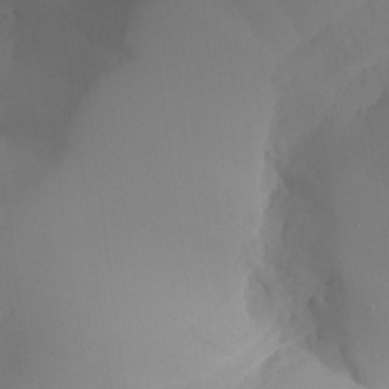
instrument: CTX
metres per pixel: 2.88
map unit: Aa
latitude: 25.1403
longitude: -127.7450
